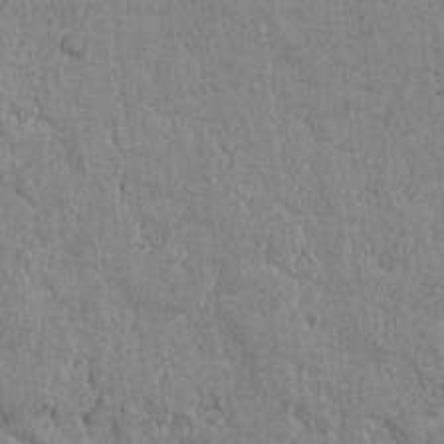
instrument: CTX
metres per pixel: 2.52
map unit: lAvf
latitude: -6.1794
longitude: -114.5356
